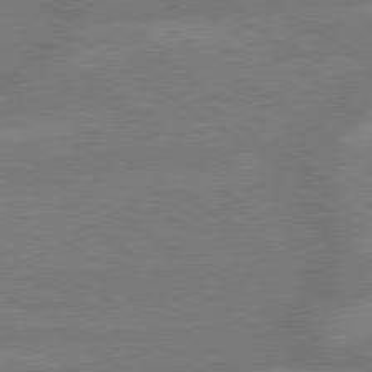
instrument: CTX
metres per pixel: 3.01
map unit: lApd
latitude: 79.5560
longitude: -165.1970
